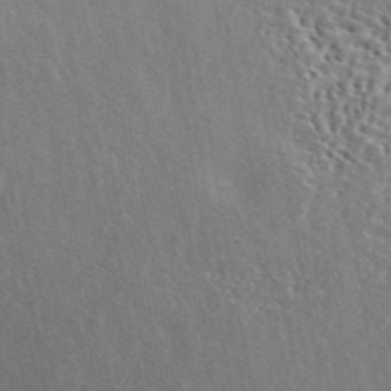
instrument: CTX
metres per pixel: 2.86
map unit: ANa
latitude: 44.4412
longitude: 47.8044
